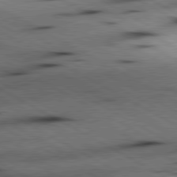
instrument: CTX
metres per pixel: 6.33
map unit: lApd
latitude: 80.3845
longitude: 162.2550
